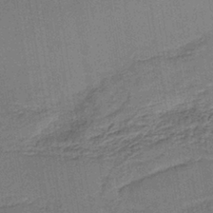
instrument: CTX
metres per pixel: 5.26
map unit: HNb
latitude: -38.4440
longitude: 50.4629
